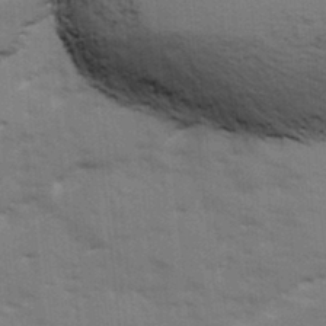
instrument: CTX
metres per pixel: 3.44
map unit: Ave
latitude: 13.2726
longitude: -102.6868
